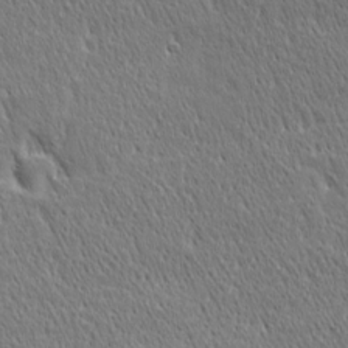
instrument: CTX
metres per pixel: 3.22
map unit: Ave
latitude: 21.0459
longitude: -137.1026
